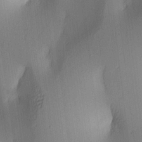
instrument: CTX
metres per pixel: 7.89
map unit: lAa
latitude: 4.7435
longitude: -112.3089
